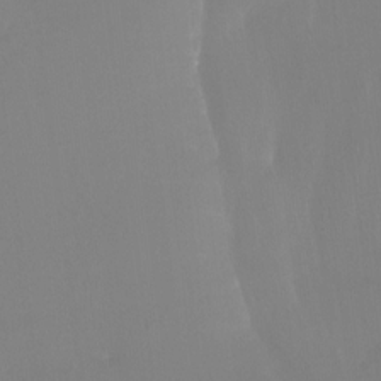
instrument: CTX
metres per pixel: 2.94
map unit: Htu
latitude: -12.4629
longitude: -46.0255
